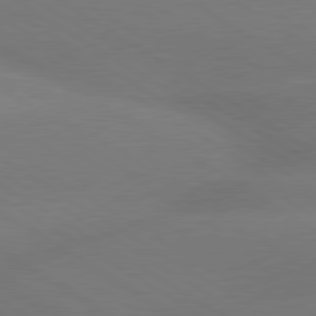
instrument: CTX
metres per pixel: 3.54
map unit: lApd
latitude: 80.0822
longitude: -149.2348
